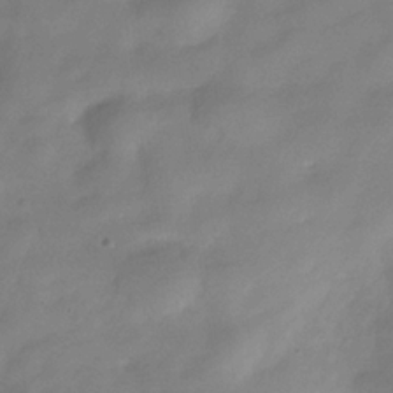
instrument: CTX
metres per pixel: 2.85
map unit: Hve
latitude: -32.2740
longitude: 90.0661
